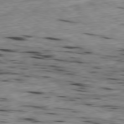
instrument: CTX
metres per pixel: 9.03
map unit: Ap
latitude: -79.9178
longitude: -101.4238
